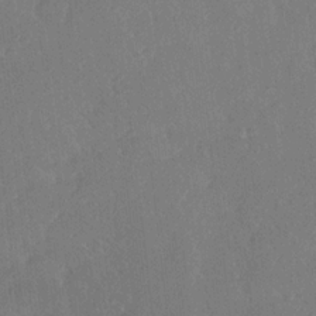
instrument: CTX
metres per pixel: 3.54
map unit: Ave
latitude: 19.0836
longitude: -137.4616
